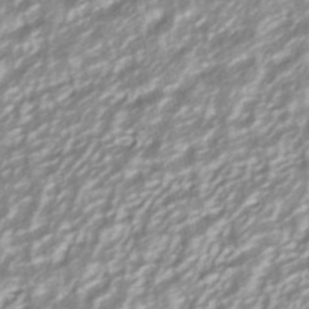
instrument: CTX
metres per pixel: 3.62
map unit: ANa
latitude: -40.5574
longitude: 102.7085
